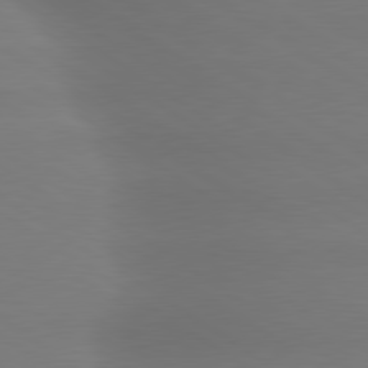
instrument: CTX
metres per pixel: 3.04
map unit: lApd
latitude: 79.7828
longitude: -134.6490
